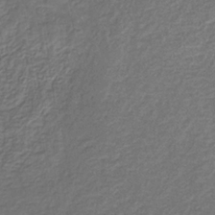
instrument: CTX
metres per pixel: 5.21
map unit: eHb
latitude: -32.2362
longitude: 73.1053
